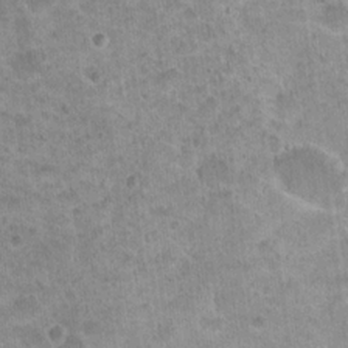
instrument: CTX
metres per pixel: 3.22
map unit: Nhu
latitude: 17.6694
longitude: -31.2537
